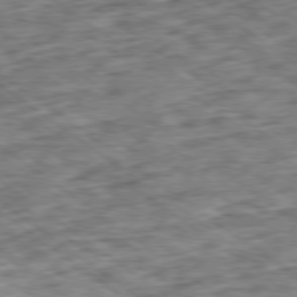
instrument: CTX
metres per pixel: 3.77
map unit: Ap
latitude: -79.5777
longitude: -76.3089
